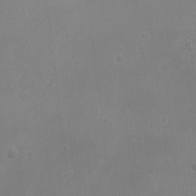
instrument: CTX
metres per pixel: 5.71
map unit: eHh
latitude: -4.0283
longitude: 19.7100
